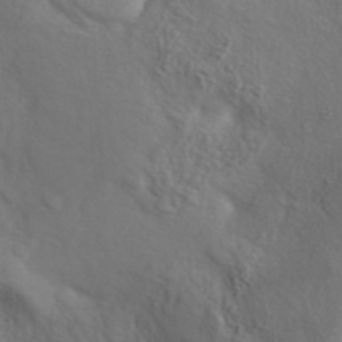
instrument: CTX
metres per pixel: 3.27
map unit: ANa
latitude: 43.1781
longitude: 48.9353
